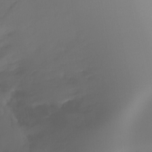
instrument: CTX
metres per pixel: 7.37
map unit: Ht
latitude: -16.2929
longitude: -50.6679
